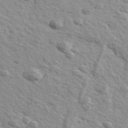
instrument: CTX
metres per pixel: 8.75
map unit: Ave
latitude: 39.5371
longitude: -109.6882
